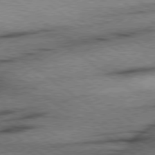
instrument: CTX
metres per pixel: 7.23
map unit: Hpe
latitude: 78.5735
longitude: -155.8772
